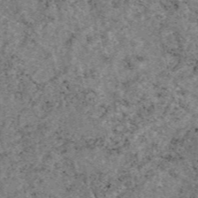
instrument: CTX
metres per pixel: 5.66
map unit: eAb
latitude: 47.1026
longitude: 119.5966
